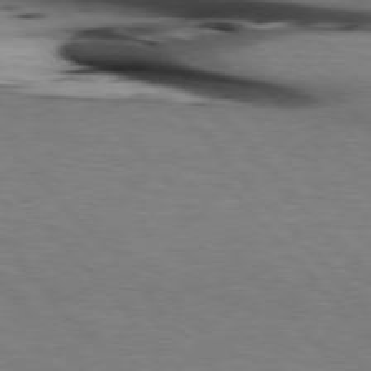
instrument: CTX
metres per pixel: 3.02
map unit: lApd
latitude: 76.2144
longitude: -87.2159
